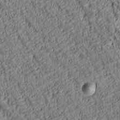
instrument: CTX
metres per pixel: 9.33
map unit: lAa
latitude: 6.6868
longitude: -116.2712
